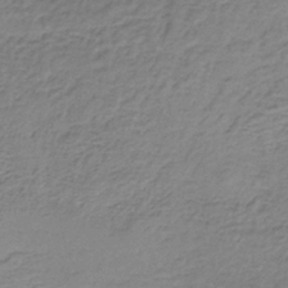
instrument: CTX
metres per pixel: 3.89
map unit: lHb
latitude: -36.9730
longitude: 61.1809
